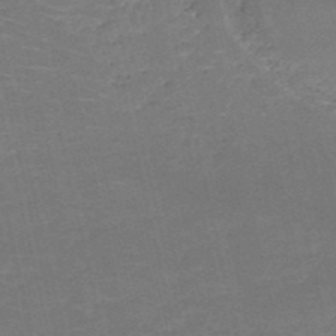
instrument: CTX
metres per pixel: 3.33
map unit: HNb
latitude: -50.8030
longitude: -48.8758
